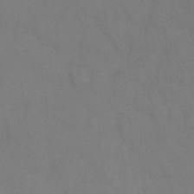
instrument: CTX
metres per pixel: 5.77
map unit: Ht
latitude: -0.6708
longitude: -33.8772
